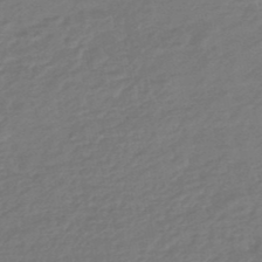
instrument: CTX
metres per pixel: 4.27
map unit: HNhu
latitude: -46.3306
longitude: 89.7855
